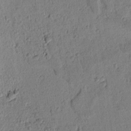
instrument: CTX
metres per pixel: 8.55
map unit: lAvf
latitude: 8.2523
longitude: 165.2754
